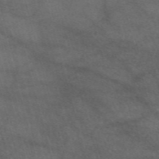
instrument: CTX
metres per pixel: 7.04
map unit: eAb
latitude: 47.5938
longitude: 117.7477
